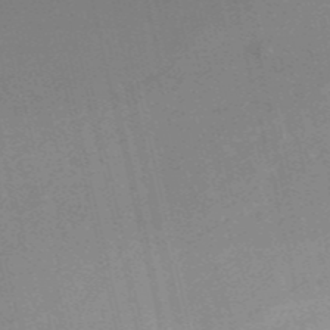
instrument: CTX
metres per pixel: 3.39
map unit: HNb
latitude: -55.1242
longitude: -43.2726
